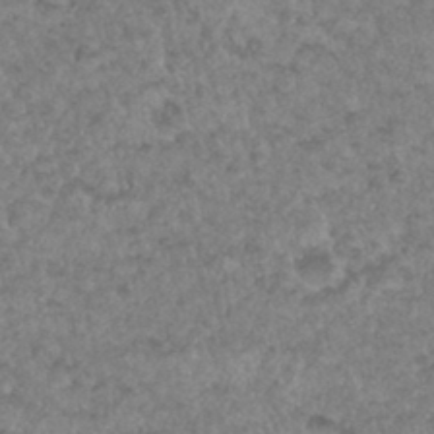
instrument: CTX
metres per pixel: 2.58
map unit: Hto
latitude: 33.1781
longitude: -49.5371
